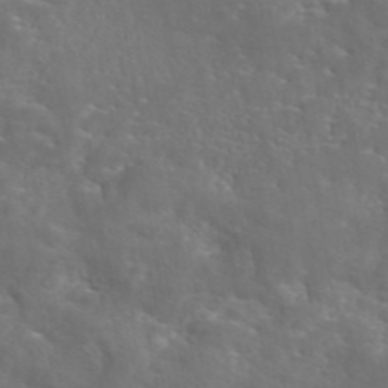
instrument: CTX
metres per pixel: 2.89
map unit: eAb
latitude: 45.7260
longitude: 125.5777
